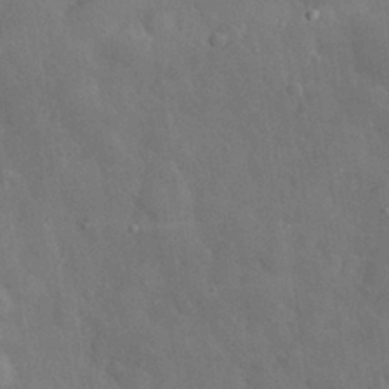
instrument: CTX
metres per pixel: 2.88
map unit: eHh
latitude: 29.1592
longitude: -79.0459
